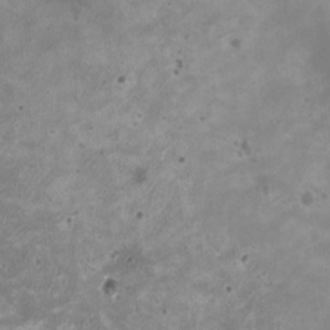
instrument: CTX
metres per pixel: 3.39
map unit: HNhu
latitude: -0.2551
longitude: 3.5399
